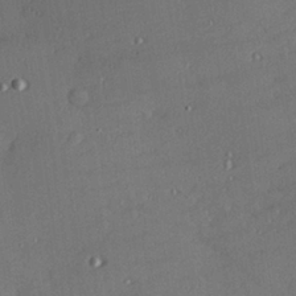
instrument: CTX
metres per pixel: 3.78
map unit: Hve
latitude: 27.2348
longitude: -91.2537
